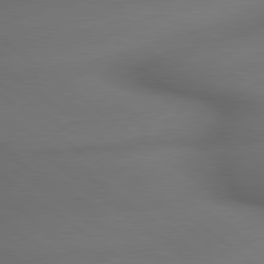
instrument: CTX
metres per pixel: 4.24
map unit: lApd
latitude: 79.5560
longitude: -172.9135
